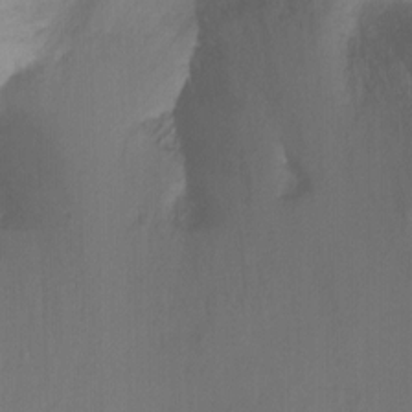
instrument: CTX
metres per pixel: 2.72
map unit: Ht
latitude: -8.5007
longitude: -37.3482
